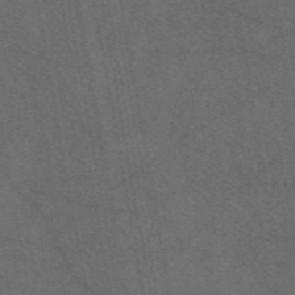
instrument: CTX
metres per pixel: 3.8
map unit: eAb
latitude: 47.0459
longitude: 112.3306
